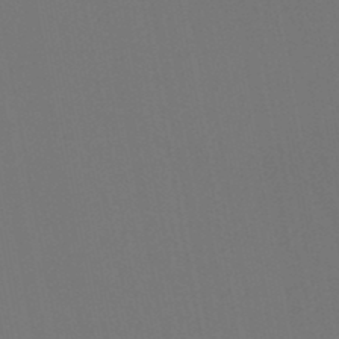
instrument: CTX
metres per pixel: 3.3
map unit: lHb
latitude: -46.4251
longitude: 76.5007
